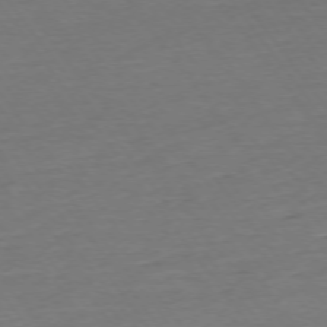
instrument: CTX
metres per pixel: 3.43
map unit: Ap
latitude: -75.1243
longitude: -80.6113
